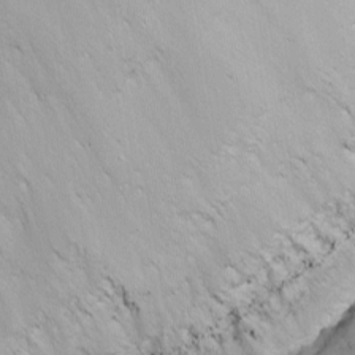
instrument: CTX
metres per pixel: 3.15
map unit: Nhu
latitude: -8.3117
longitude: -85.8017
